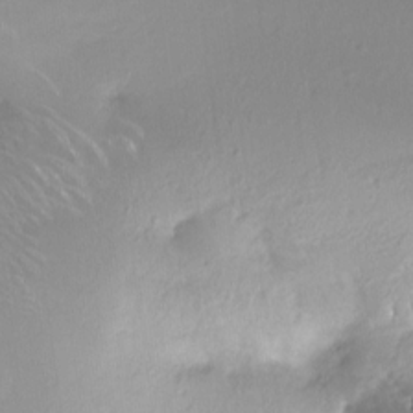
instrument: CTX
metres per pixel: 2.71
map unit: Nhe
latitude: -27.1431
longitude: -110.5357
